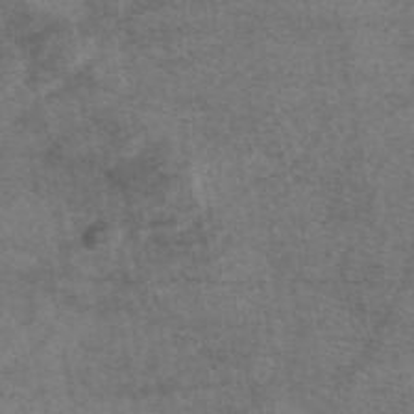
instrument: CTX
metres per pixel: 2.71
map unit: eAb
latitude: 47.2537
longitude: 123.3321
